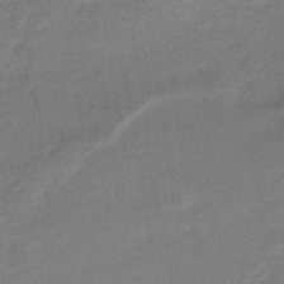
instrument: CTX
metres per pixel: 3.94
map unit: HNhu
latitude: -45.1053
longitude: 90.7841
